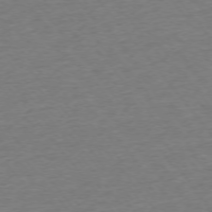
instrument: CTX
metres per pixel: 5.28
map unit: Ap
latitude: -75.2376
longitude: -88.6113
